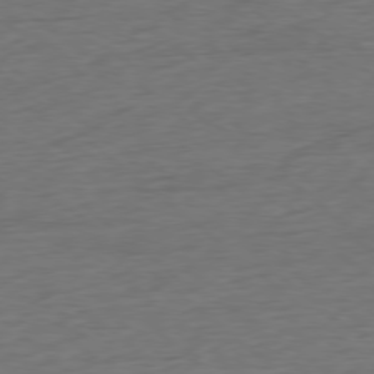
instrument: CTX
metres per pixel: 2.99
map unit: Ap
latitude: -78.8597
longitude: -70.5735
